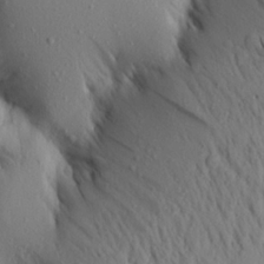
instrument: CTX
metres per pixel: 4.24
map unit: Aa
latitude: 18.8191
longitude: -148.4979
